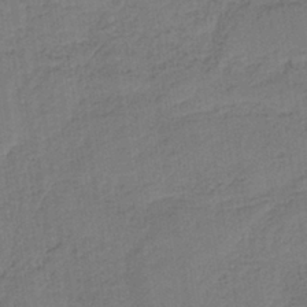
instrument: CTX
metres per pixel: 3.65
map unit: HNb
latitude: -38.3118
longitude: 54.9164
